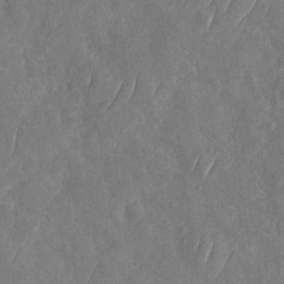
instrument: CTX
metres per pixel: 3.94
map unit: Nhu
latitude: -29.8233
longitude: -58.5924
